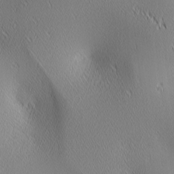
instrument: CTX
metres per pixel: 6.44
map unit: lAa
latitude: 1.9906
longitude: -117.5182
